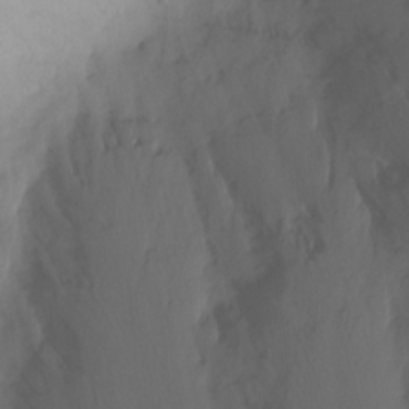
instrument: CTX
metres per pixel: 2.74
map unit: Nhu
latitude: -0.1039
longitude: -79.2159
